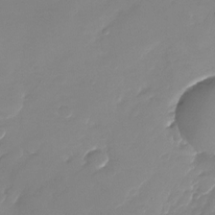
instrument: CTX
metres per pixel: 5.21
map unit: Nhu
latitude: -28.7274
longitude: -66.1011
